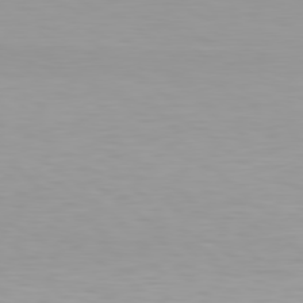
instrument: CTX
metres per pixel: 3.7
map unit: Hpe
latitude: 78.1578
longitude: -137.0081
